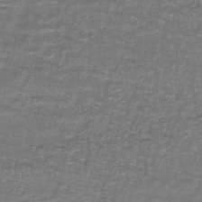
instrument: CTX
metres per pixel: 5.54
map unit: lHb
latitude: -43.1809
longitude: 55.2754
